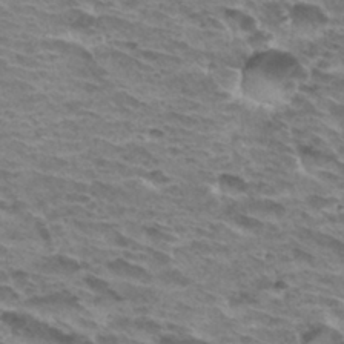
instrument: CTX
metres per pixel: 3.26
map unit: Hto
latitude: 32.0255
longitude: -40.6112
